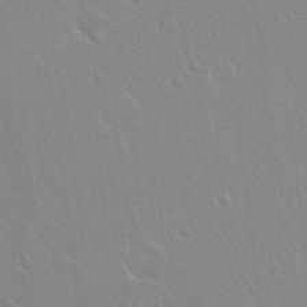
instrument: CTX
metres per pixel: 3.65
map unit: Hto
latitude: 17.5560
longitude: -58.1011
